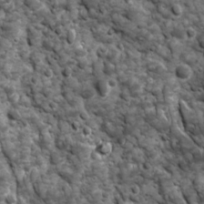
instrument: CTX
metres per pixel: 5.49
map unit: Ave
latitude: 16.5546
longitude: -133.0081
